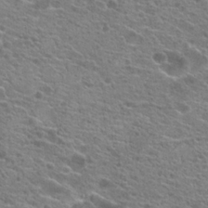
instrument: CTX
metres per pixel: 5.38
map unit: Hto
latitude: 21.5749
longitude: -41.9339
